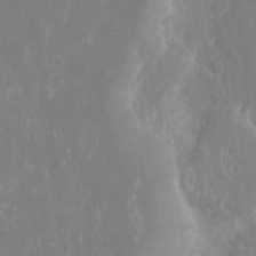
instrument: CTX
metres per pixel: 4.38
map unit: eHh
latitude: 14.3468
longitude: -71.7261
